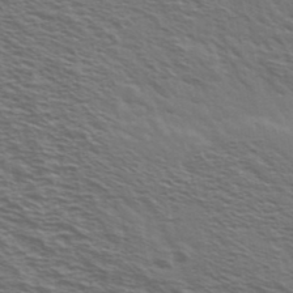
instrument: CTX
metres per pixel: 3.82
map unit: Ave
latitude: 37.9717
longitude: -109.3103
